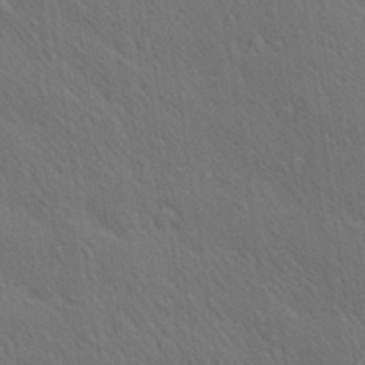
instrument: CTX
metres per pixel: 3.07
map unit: Ave
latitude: 20.6113
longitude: -138.9325
